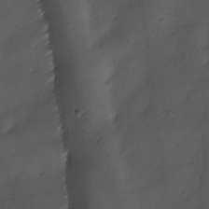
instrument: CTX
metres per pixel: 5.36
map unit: Ave
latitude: -10.9353
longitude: -122.1389
